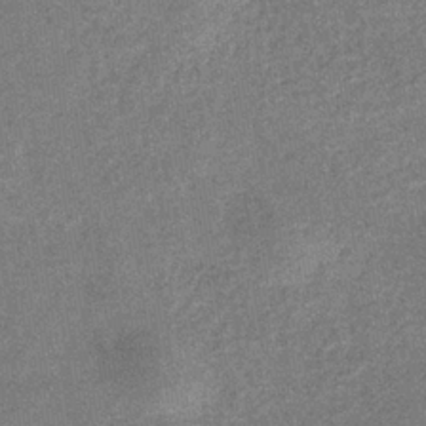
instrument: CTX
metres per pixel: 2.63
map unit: eHb
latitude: -34.4062
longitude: 78.2550
